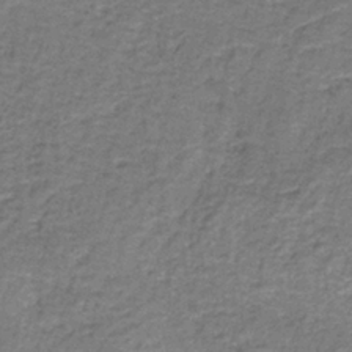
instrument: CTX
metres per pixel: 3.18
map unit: eAb
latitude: -38.4251
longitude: 51.3321
